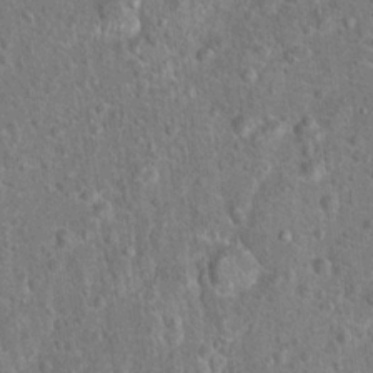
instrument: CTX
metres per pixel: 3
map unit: Hto
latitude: 18.6112
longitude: -43.0459
